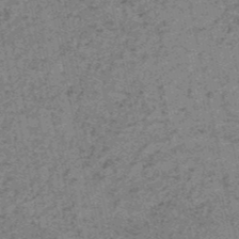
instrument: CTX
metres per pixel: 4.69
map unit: HNb
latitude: -51.4832
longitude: -51.6505
